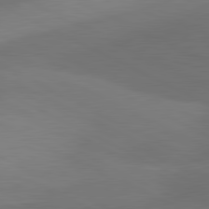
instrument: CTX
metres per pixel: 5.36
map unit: lApd
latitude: 81.1403
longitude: 127.0864
